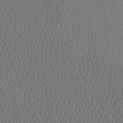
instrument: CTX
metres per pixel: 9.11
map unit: Ave
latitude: 23.8583
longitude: -135.2348
